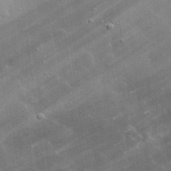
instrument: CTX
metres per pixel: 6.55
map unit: lHvf
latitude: 33.0458
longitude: -92.3467
